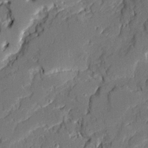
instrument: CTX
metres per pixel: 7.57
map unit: Ave
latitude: 20.6302
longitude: -128.2522
